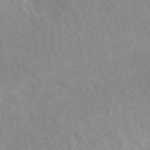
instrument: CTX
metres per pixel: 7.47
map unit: eAb
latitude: 49.3293
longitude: 118.6330
